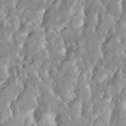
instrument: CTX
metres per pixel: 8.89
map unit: HNhu
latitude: 2.5734
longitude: 8.1417
